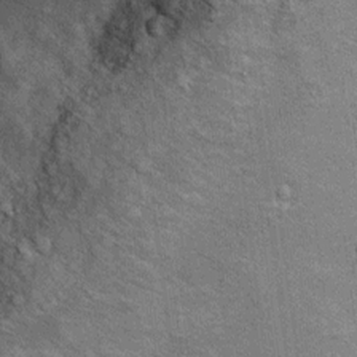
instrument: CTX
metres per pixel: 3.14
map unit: Ht
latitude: 9.0270
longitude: -36.1767
